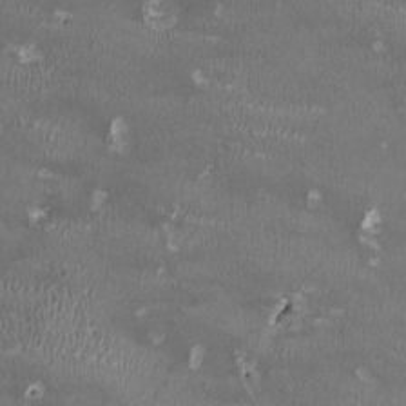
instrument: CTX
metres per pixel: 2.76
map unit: HNhu
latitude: 0.0633
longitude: -3.2537
